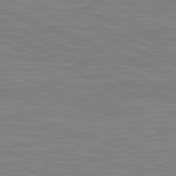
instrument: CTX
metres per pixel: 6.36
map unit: lApd
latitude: 81.5749
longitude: -171.5938
